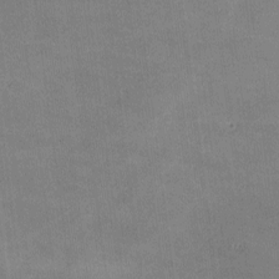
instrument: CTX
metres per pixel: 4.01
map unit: lHvf
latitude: -9.6911
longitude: -100.9325
